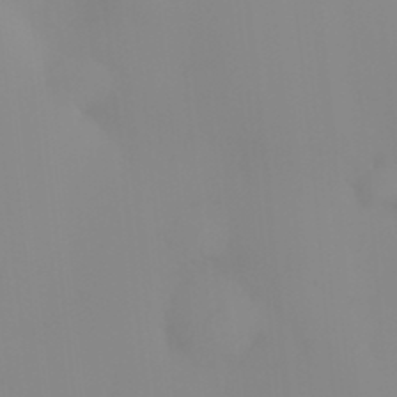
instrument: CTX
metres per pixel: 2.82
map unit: HNhu
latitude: 7.1025
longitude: 13.9367
